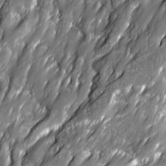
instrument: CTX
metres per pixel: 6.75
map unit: Ave
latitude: 16.2145
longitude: -135.3859
